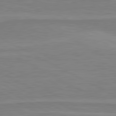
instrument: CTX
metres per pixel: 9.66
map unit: lApd
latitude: 81.1214
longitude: 171.5777
